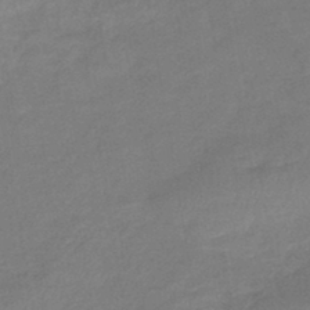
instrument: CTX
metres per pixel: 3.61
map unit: eHb
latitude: -42.7841
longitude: 82.9353
